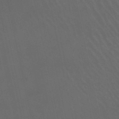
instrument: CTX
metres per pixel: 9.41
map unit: lHb
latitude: -46.6329
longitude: 77.1809
